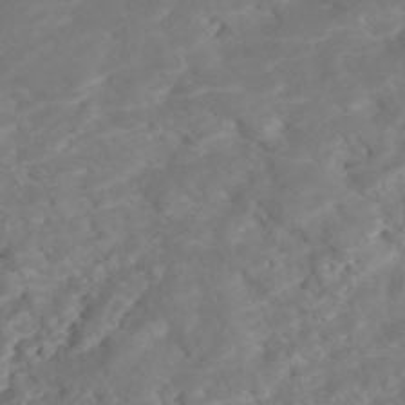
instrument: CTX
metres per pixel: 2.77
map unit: Nhe
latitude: -47.9745
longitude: -171.9906
